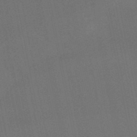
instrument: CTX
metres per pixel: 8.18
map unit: eHb
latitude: -50.8786
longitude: 70.8219
